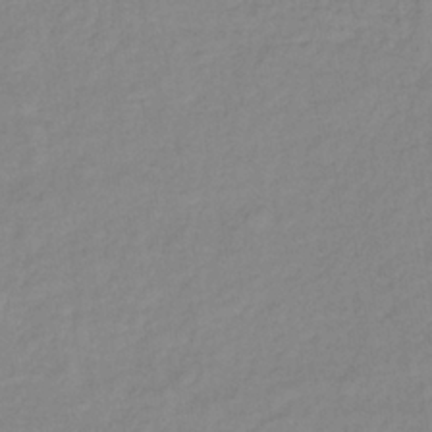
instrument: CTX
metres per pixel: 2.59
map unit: lHb
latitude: -36.2928
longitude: 61.7667
